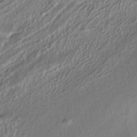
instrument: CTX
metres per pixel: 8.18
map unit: HNhu
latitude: -41.1242
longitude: 107.9556
